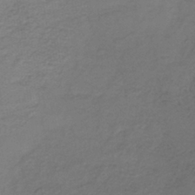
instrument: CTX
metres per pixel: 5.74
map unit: lHb
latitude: -35.7478
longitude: 61.1431
